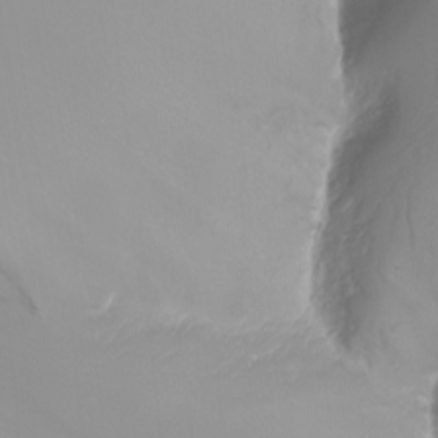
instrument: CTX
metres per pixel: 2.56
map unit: Nhu
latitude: -8.4629
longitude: -80.5924
